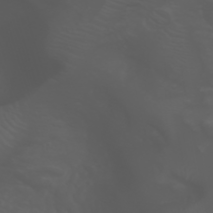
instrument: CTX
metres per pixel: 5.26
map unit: Nhu
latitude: -1.5211
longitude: -77.2537
